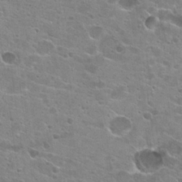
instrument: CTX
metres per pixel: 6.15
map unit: Hto
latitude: 23.2726
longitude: -42.5924
